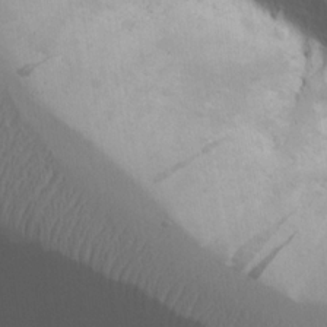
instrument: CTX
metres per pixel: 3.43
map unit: Aa
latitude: 20.7813
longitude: -124.1577
